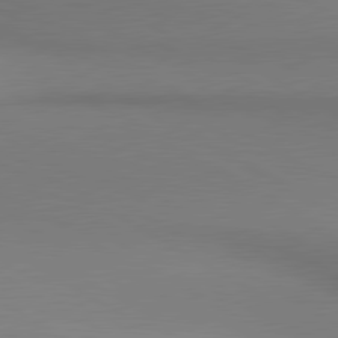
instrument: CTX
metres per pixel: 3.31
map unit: lApd
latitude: 80.7246
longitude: 147.4454
